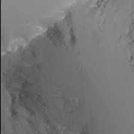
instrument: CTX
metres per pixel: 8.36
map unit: Nhu
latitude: -7.6533
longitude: -45.9906
